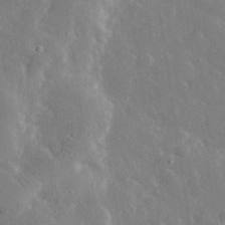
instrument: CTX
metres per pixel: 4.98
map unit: lHvf
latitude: 32.6868
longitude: -85.4804
